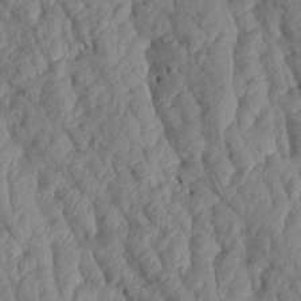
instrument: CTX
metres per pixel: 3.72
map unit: Aa
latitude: 18.2522
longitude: -146.0255
